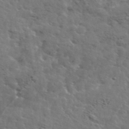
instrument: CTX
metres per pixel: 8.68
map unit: lHvf
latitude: 37.6127
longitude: -88.6680
